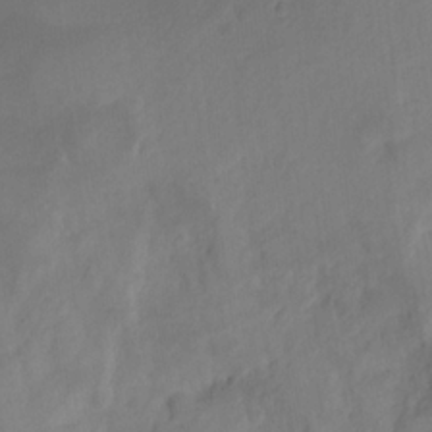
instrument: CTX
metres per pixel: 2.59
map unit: Ht
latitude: -5.1242
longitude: -62.6869
